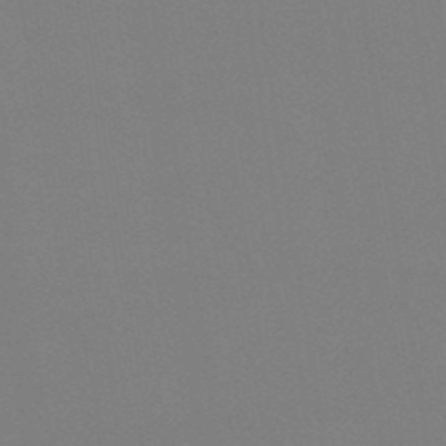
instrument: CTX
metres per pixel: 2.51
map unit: eHb
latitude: -49.4455
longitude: 67.4265
